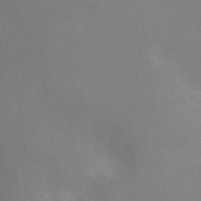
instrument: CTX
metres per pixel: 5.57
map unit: Ht
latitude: -8.8030
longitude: -28.0444
